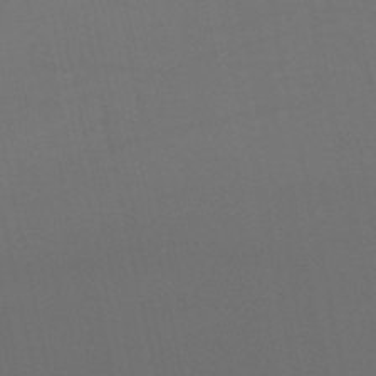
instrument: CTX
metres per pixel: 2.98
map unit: lHb
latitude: -50.4440
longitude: 70.5574
